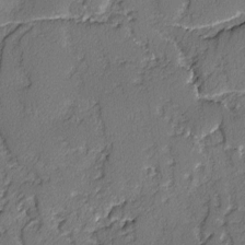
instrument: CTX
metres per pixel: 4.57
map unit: lAvf
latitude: -3.2375
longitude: -108.0255
